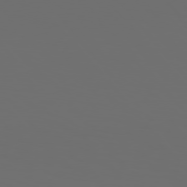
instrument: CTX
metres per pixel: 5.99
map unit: Hpe
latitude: 76.4412
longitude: -141.3481
